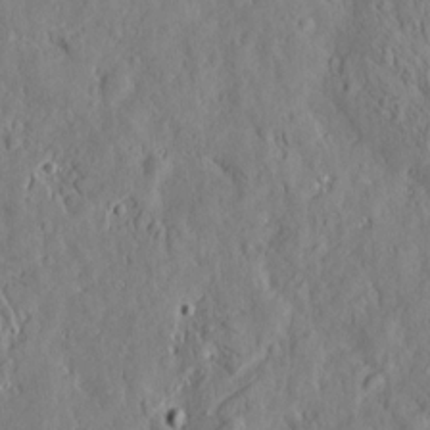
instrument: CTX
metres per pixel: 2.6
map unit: Htu
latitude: -4.1605
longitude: 174.0472
